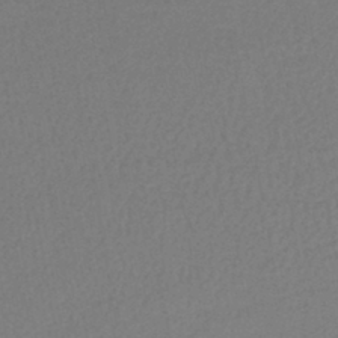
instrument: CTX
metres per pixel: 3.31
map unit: lHb
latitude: -41.8611
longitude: 76.5385
